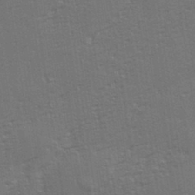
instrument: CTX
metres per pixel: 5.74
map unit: eHh
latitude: 34.7246
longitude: -132.9325
